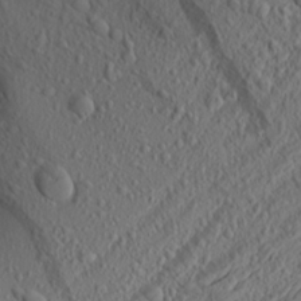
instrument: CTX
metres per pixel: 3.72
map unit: Aa
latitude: 22.4412
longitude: -144.0633
